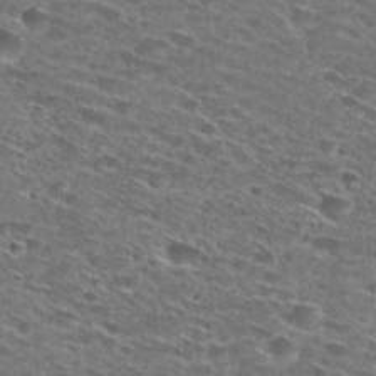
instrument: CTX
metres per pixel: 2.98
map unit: Hto
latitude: 29.2726
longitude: -46.5357
